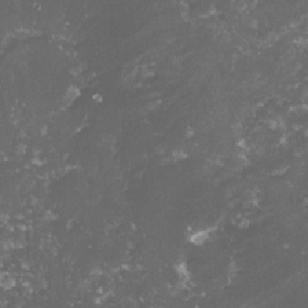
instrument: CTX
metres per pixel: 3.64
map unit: lHvf
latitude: -15.0487
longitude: -99.5371
